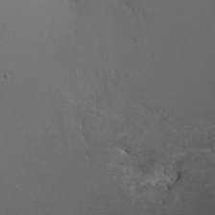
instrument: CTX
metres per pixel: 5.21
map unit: HNhu
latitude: 10.9892
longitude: 22.2740
